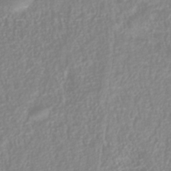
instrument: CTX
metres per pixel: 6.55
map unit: Nhu
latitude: -40.9353
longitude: -84.6869
